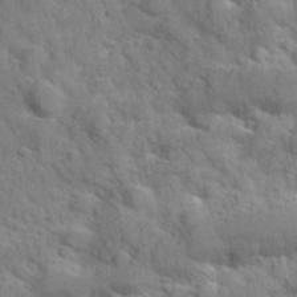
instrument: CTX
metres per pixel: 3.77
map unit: Hve
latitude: 31.8017
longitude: 151.4076
